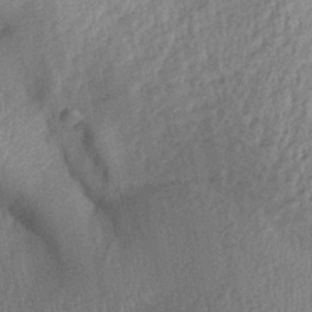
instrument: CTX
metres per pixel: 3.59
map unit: Aa
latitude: 28.1011
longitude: -137.6316
